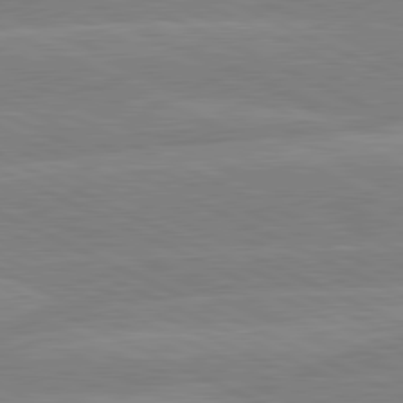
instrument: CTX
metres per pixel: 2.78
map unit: lApd
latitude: 81.1781
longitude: -128.5546
